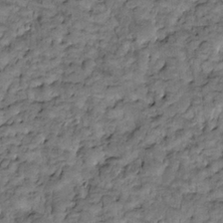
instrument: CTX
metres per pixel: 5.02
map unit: Htu
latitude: -3.4265
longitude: 173.5021
